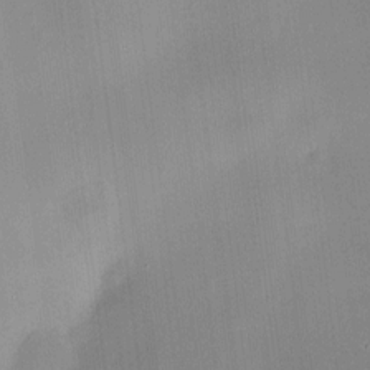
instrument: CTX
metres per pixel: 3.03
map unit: HNhu
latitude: 8.7246
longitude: 9.5777
